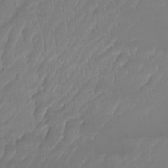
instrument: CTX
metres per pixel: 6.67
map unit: Ht
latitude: -14.6141
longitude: -50.6868
